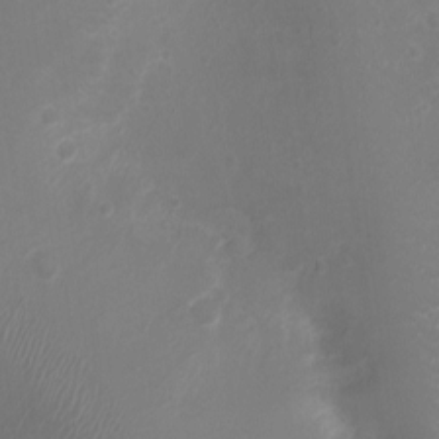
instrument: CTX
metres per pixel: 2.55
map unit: Ht
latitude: -2.4628
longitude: -16.6113
